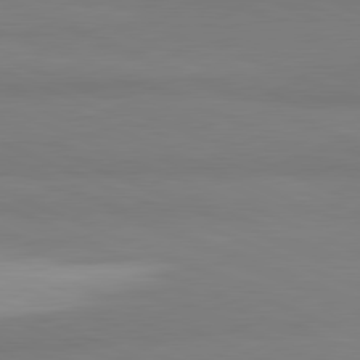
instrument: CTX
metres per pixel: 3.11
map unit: lApd
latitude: 81.7450
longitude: 177.5210
